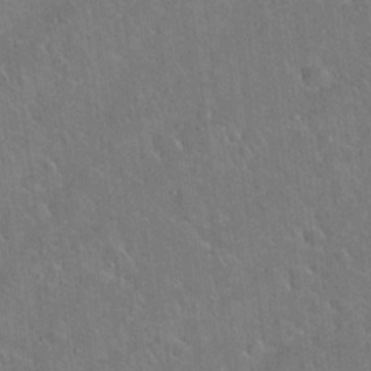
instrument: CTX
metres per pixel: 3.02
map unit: Hto
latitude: 19.3292
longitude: -50.7246
